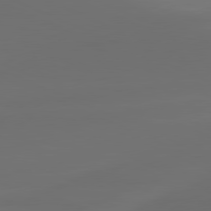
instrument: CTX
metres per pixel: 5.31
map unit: lApd
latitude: 80.8380
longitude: -83.1781
